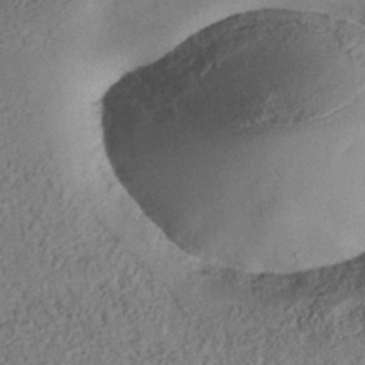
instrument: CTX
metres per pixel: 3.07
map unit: Nhe
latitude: -36.8219
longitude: -176.9891
